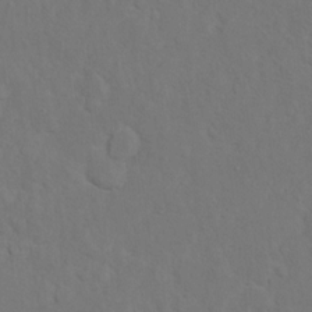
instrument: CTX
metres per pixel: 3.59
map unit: Hto
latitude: 12.4979
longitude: -37.1592
